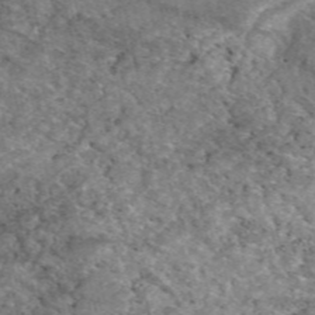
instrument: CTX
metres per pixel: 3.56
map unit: eAb
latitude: 48.3467
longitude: 112.5763
